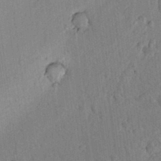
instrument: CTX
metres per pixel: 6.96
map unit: lAvf
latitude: 7.1403
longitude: 165.8612
